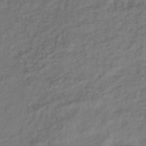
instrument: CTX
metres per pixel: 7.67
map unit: lHb
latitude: -39.8045
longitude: 71.3132
